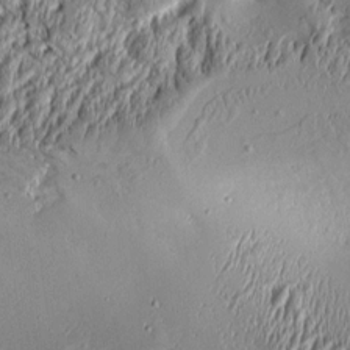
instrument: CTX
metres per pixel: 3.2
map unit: Aa
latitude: 9.2537
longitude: -130.5735
